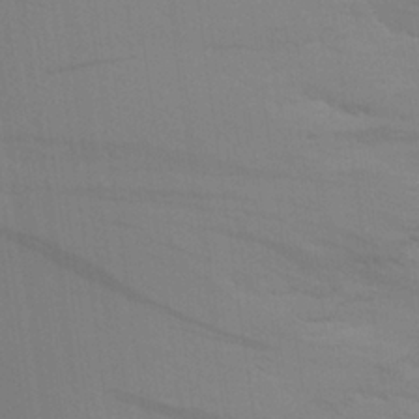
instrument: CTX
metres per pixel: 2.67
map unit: Aa
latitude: 26.1200
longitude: -145.6694
